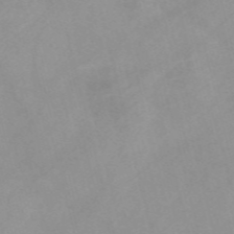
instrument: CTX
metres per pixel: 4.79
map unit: Nve
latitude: -57.2565
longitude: 59.4832
